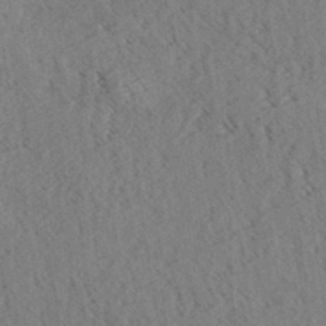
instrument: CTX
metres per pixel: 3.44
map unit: eHh
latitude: 35.3292
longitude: -139.8583
